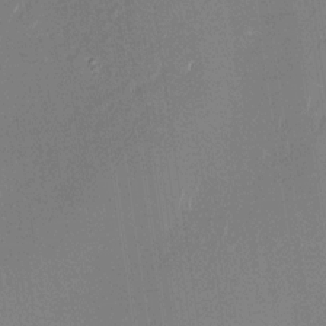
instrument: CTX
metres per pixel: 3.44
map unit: Nhu
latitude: -28.7463
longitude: -74.8758
